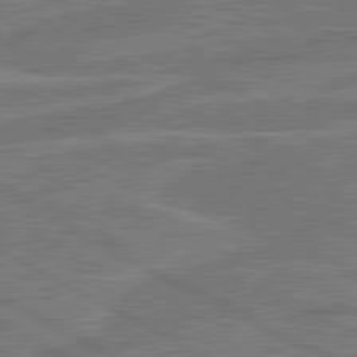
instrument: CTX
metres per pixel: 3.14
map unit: lApd
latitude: 81.2159
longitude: 124.3117
